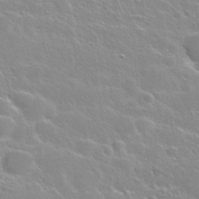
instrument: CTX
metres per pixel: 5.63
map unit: Nhu
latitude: 28.2711
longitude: -53.3671
